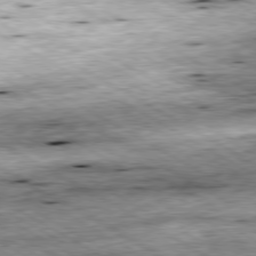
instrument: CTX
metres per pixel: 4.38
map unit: Ap
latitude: -80.2551
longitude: -88.3657
